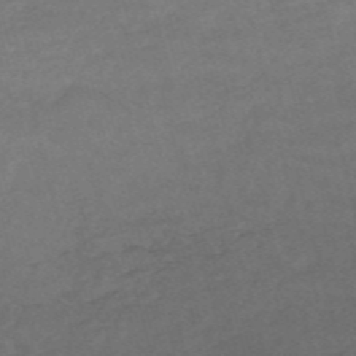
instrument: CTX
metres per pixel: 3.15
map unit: HNb
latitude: -54.3117
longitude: -35.7638
